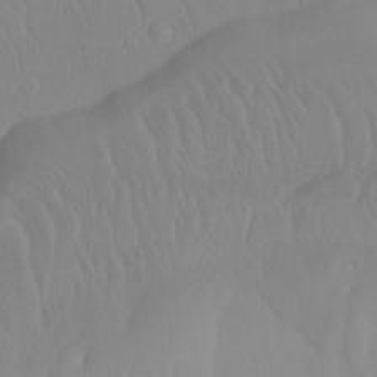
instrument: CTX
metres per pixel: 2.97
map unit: Htu
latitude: -15.5966
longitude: -47.3293
